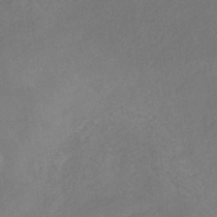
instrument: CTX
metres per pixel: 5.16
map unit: eHb
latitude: -30.8975
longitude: 68.2739
